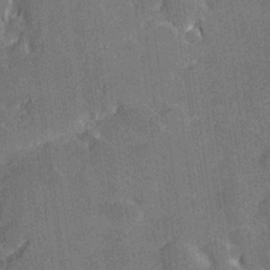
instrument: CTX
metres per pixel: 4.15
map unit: Hve
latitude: 27.7828
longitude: 144.1984
